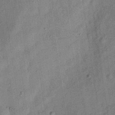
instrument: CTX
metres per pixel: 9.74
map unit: Hve
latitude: -31.5966
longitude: 92.1228
